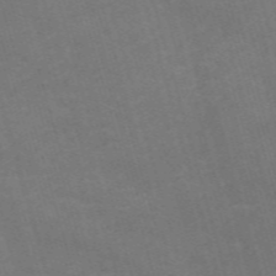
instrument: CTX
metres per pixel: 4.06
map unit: Nve
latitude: -59.6343
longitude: 57.5966
